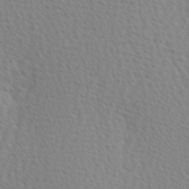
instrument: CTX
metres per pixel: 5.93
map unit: Hve
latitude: 2.3656
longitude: -121.5938
